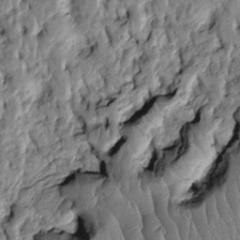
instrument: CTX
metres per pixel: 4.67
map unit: Htu
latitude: -3.4832
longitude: 156.4818
